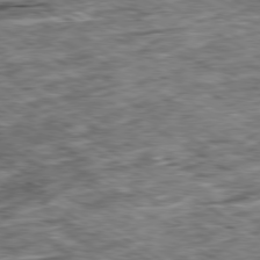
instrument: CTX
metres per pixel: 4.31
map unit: Ap
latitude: -79.9367
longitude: -74.2145
